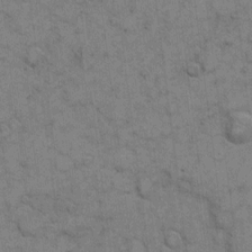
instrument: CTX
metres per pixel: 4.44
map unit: eHh
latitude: 7.0836
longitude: -64.0255
